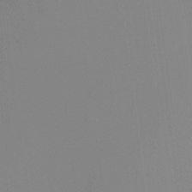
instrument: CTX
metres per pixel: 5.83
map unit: Ht
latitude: -16.0094
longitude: -45.2537
